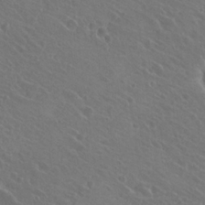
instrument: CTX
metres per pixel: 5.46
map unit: Hto
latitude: 22.6868
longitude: -30.9136
